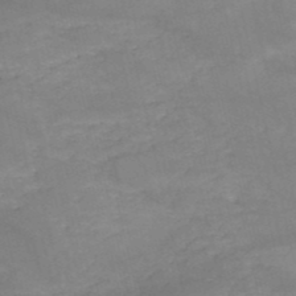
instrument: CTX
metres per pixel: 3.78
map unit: HNb
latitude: -49.9178
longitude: -39.2537
